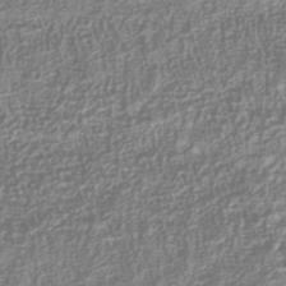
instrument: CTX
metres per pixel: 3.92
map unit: Nhu
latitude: -40.0661
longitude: -84.7435
